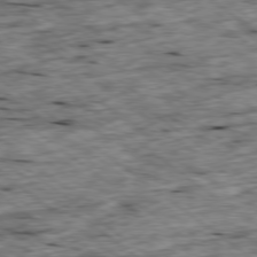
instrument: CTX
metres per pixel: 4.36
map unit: Ap
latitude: -79.0864
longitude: -88.3279
